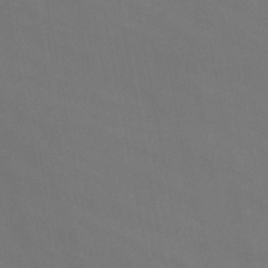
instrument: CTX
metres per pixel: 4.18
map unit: HNb
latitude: -47.1809
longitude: 56.9541
